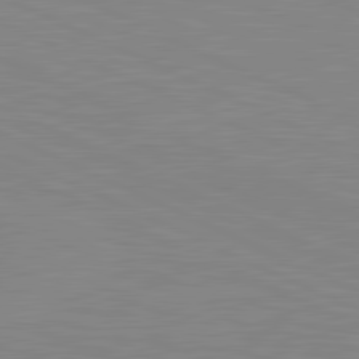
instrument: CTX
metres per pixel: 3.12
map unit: lApd
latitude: 81.6505
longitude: -172.5545
